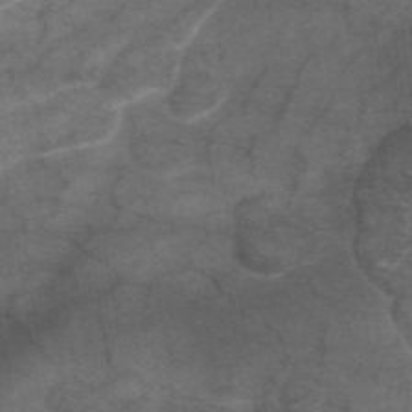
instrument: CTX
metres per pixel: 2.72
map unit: eAb
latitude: 47.0081
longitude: 102.3873
